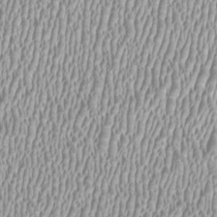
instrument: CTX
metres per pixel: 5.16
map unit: HNhu
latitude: -0.0283
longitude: -0.3656
